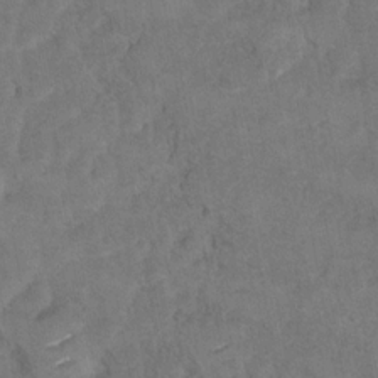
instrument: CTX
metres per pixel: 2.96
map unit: Hto
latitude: 8.7813
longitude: -35.6127
